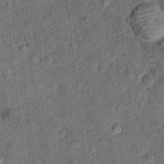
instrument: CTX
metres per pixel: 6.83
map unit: Ht
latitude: 9.3671
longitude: -38.7057
